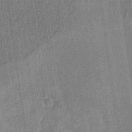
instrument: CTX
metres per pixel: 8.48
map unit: HNb
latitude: -32.0094
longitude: 57.8044
